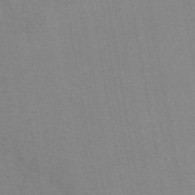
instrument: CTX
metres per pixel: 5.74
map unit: eAb
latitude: 48.7057
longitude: 105.5021
